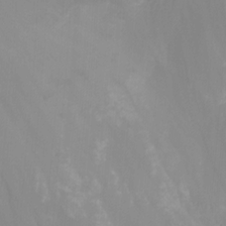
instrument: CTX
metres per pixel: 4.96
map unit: Nhu
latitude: -15.6344
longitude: -56.7624
